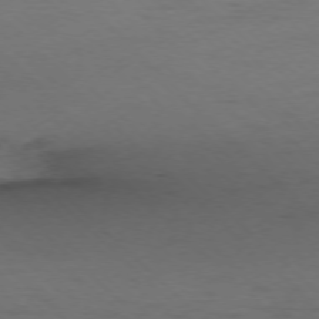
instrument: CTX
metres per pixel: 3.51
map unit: Ap
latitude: -76.7274
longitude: -76.8947
